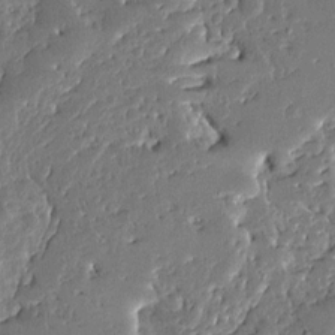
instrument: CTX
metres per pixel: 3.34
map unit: Ave
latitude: 13.4993
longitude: -137.8395
